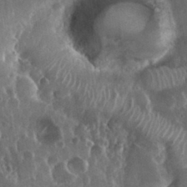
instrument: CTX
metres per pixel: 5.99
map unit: eHh
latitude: 34.3656
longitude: -58.1011
